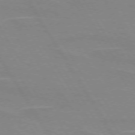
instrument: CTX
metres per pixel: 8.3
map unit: lApd
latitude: 73.0081
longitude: -56.0822
